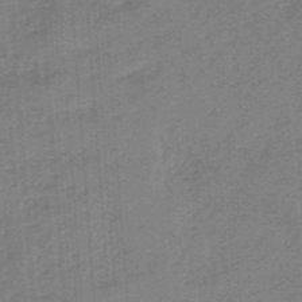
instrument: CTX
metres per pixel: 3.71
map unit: eHb
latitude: -46.3306
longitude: 83.7100
